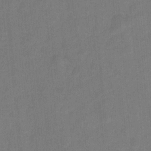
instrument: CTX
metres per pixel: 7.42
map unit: Hto
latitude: 4.7246
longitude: -31.2915
